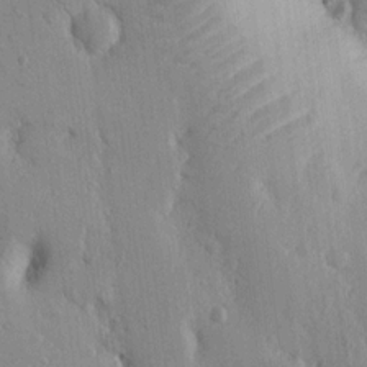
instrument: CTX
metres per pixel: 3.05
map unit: Nhu
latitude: 15.3104
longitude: -78.1767
